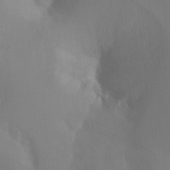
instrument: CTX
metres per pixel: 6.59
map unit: Hto
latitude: -8.5007
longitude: -47.8584
